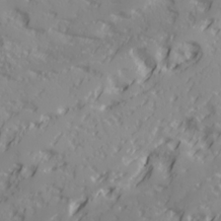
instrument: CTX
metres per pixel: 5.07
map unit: Ave
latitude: 18.1389
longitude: -129.3293
